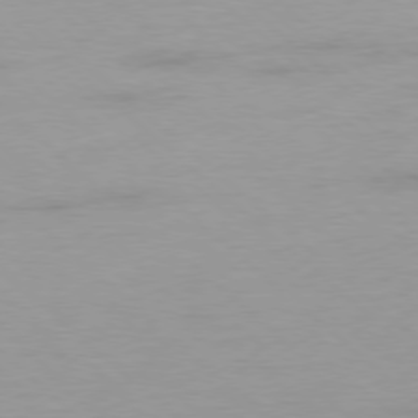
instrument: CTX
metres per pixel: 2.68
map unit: Hpe
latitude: -78.4062
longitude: -20.8380
